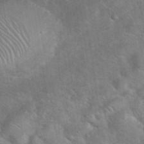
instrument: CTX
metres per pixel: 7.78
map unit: eHh
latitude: 37.9717
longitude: -64.8758
